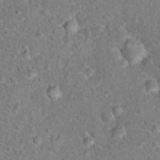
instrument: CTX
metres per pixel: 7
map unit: Hto
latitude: 18.0444
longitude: -42.7057
